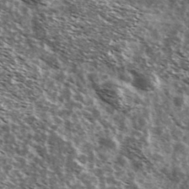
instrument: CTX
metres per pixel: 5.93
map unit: Ave
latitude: 37.6316
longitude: -108.4601
